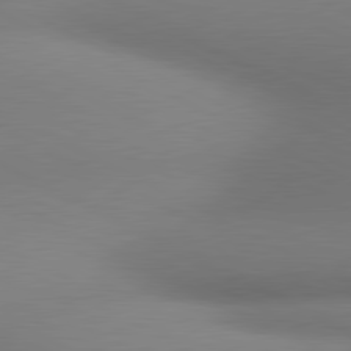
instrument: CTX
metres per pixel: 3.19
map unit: lApd
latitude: 80.6868
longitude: 131.9367
